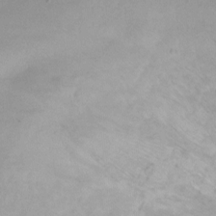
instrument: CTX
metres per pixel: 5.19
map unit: Ht
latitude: -14.8597
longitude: -42.4034
